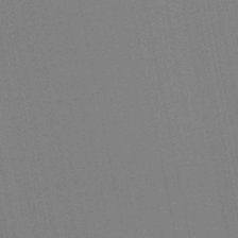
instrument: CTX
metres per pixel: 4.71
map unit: lHb
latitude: -49.1998
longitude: 75.1054
